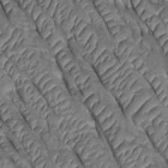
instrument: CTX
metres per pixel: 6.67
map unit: Htu
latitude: 0.4223
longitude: 147.8800
